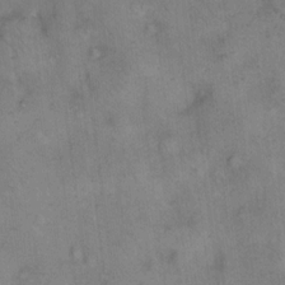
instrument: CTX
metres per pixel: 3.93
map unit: eHh
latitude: 14.4034
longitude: -64.0255
